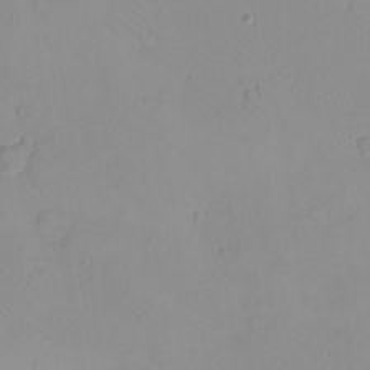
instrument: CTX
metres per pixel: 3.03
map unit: eHh
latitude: -9.1053
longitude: -68.7057
